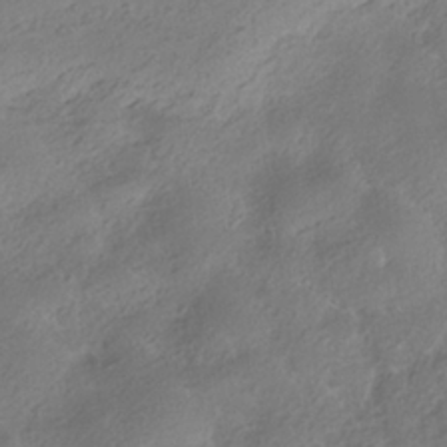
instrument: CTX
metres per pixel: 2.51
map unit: ANa
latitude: -36.8219
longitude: 95.1809
